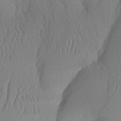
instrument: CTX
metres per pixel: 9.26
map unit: Nhu
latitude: -5.6155
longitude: -94.8191
